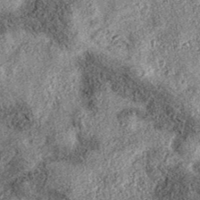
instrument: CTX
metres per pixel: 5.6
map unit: eAb
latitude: 36.5168
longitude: 107.2754
